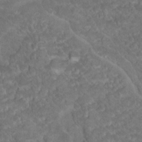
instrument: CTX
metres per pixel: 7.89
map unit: Hto
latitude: 19.1025
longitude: -35.8583
